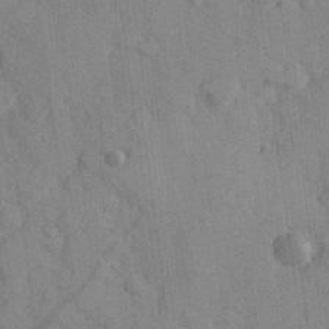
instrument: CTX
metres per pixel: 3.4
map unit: Hve
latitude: 25.6316
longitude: 147.9367
